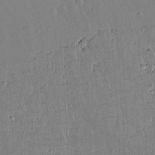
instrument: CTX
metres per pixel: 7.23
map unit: lAvf
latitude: 15.4049
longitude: -125.9150
